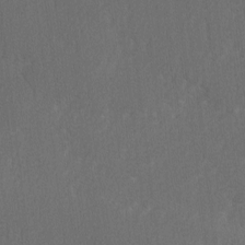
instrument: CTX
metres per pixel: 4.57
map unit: lAvf
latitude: -7.6910
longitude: -114.2711
